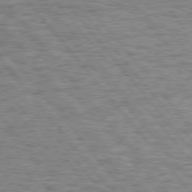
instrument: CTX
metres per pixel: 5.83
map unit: Hpe
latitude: 76.0633
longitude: -137.0837
